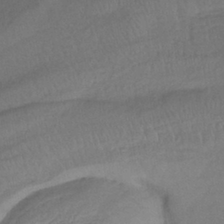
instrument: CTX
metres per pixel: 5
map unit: lHb
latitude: -38.8408
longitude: 68.6140
